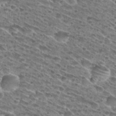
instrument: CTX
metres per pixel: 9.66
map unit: Hto
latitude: 29.1592
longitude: -45.8016
